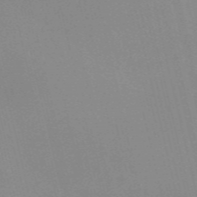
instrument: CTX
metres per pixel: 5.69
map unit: Nve
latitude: -57.6722
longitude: 63.0297
